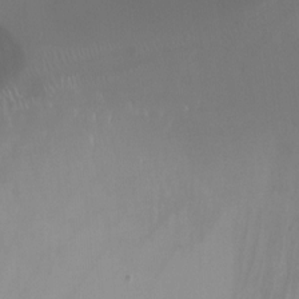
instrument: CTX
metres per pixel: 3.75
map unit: Ht
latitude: -6.7274
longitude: -20.3090
